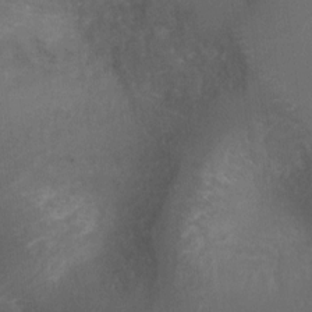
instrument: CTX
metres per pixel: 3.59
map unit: Ht
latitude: 2.3845
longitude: -27.0648
